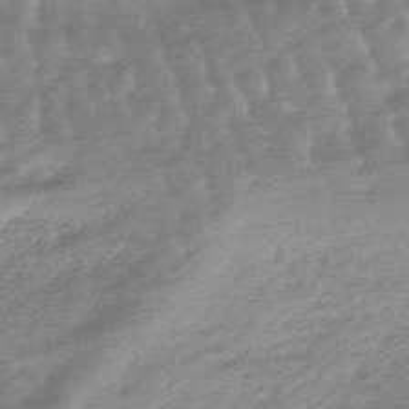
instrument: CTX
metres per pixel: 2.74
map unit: lHb
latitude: -48.0283
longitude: 76.5385
